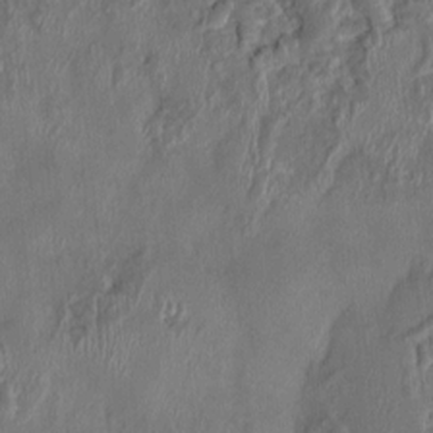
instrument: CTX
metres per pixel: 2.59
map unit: HNhu
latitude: 3.2348
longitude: -6.0255
